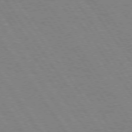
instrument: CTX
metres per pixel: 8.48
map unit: Hpe
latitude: 74.4979
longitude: -136.9325
